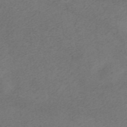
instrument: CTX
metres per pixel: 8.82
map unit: HNhu
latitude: -40.4062
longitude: 103.8989
